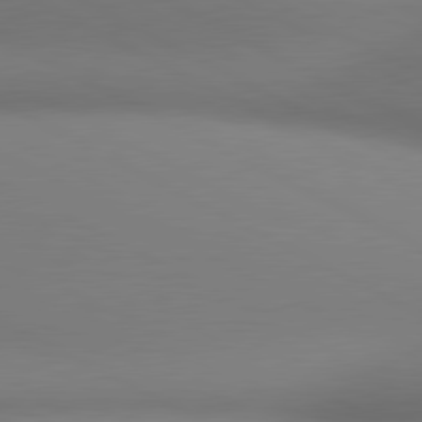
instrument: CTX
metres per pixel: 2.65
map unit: lApd
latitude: 80.7435
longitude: 132.7652
